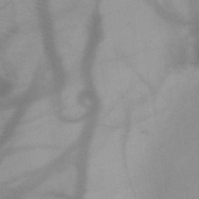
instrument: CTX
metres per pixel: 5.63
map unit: HNb
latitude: -45.7100
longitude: -41.2725
